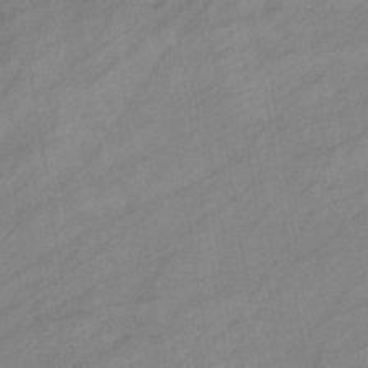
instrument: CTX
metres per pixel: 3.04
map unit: eHb
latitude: -37.5588
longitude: 78.1983
